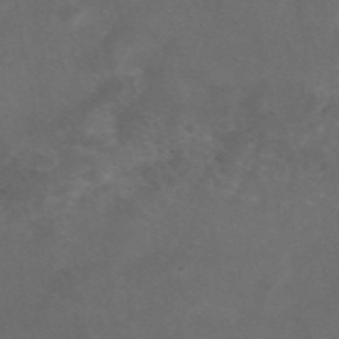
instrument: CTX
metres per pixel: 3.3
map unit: eAb
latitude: 46.7624
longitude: 126.4062
